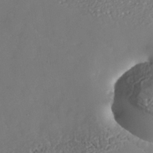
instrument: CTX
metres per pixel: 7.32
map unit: Nhe
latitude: -37.1809
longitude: -86.9325
